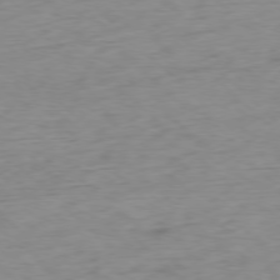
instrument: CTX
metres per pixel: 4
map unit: Ap
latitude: -77.6155
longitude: -79.6883
